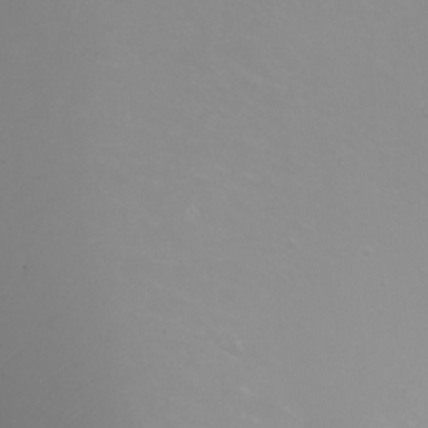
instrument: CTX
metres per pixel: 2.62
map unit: Ht
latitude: -2.6140
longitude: -61.8772
